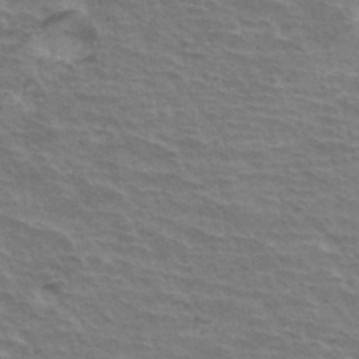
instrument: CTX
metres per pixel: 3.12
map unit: Hto
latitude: 34.3278
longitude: -40.9513
